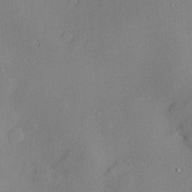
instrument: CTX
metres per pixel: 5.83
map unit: Htu
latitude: -7.6155
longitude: 175.9178
